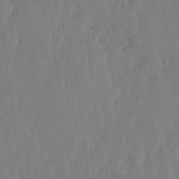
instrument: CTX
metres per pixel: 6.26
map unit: lHvf
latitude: 19.1592
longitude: -116.1011
